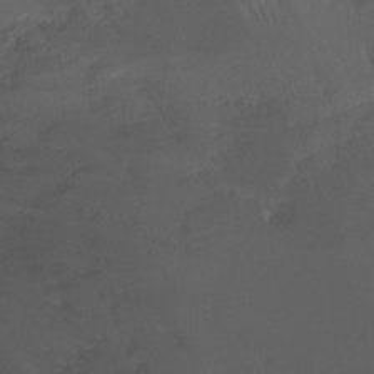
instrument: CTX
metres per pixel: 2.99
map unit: Ht
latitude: -4.4818
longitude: -61.2915
